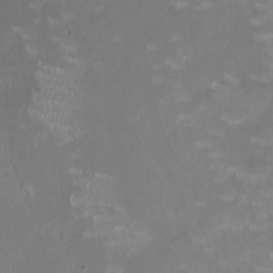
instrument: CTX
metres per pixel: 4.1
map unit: HNhu
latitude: -0.5763
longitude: -3.3859
